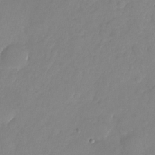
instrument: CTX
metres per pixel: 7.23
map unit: Nhu
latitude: -24.7652
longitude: -69.6694
